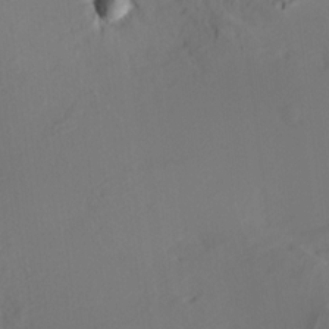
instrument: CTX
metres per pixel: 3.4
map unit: HNhu
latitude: 10.5357
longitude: 23.7667
